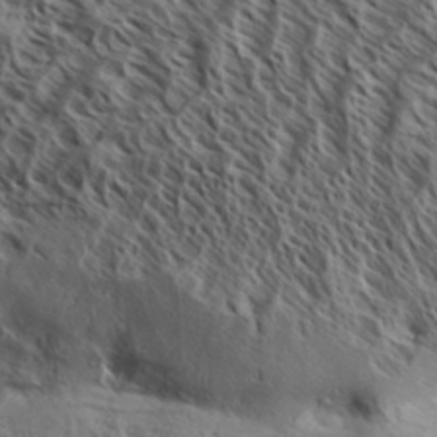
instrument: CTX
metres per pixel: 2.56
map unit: Aa
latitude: 33.5371
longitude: -138.2900
